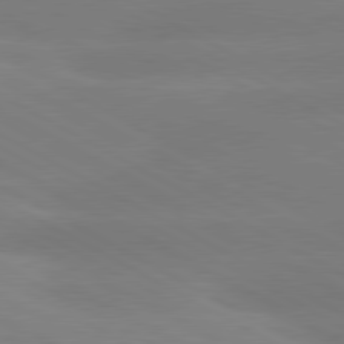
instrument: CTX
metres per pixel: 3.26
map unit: lApd
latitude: 80.5357
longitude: -147.2159
